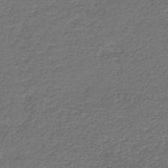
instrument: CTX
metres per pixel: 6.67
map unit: HNb
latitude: -43.6910
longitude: 50.2739
